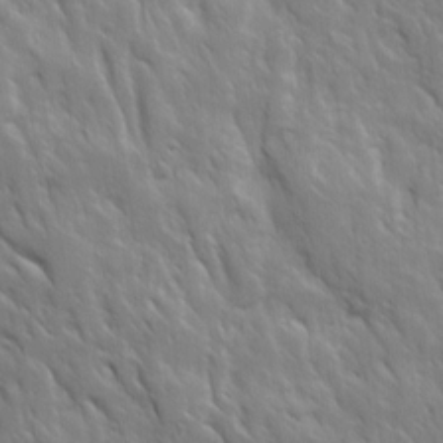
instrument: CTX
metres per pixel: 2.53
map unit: Ave
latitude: 15.8017
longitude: -132.0822
